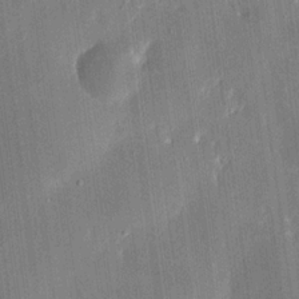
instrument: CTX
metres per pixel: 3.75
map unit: eHh
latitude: 17.9717
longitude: -69.8961
